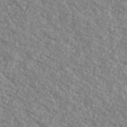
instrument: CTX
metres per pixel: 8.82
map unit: Ave
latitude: 39.8205
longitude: -111.0648
